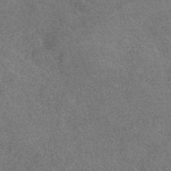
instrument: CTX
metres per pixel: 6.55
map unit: HNhu
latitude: -43.1242
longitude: 92.7085
